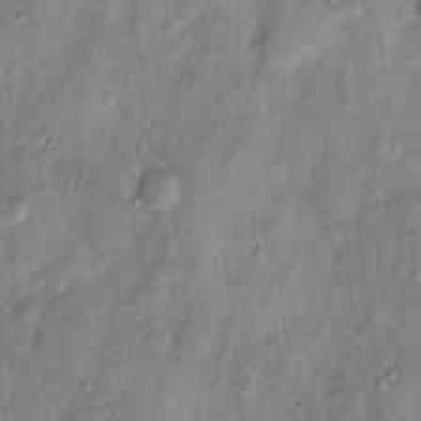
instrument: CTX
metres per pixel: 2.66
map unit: Nhu
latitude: 1.4237
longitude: -14.4790
